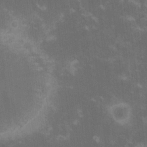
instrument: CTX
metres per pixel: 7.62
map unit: lHvf
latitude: -13.9745
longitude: -101.9150
